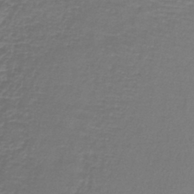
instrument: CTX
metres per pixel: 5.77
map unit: lHb
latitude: -41.8989
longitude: 58.4817
